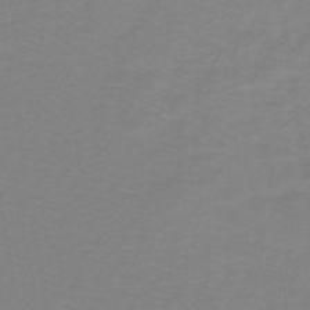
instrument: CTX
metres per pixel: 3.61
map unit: lHb
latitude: -42.3117
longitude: 56.2172
